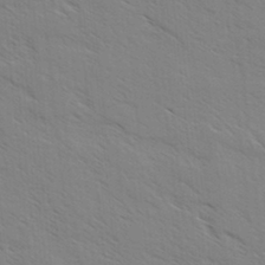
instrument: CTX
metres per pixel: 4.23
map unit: lAvf
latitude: 4.5357
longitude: -105.1781
